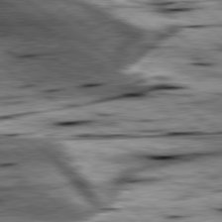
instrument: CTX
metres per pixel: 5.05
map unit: lApd
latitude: 79.3104
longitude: -48.8380
